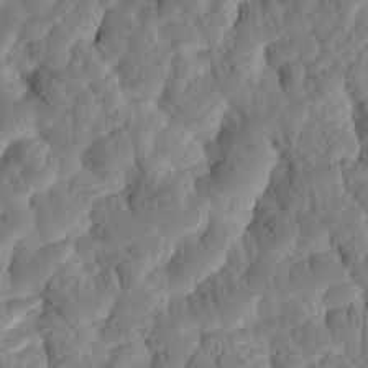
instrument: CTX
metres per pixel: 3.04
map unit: eHh
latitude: -1.5966
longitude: 14.6519
